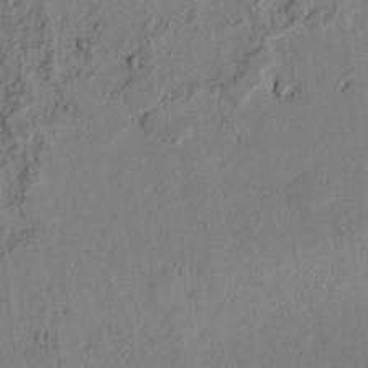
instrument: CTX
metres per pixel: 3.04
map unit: lAvf
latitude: 5.3671
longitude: 167.9745
